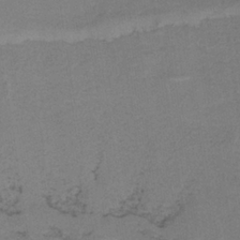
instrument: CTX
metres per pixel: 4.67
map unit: lHb
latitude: -34.5385
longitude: 63.5210
